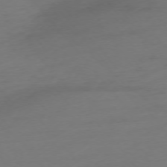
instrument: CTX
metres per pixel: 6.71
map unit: Ap
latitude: -75.6155
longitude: -71.6505
